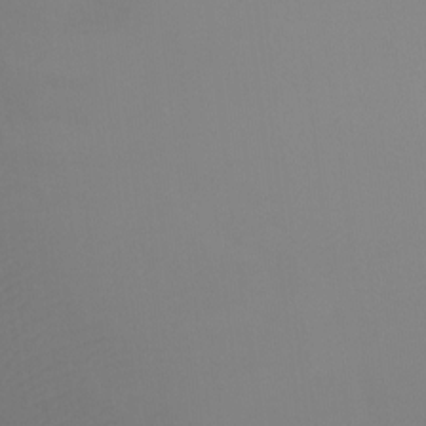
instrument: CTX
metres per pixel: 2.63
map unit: Ht
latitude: -7.8611
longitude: -33.3482
